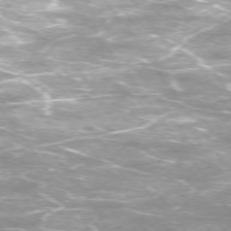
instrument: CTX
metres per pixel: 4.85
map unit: Ap
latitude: -75.0676
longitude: -75.6127
